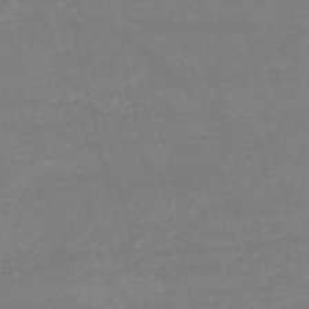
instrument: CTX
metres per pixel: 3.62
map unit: HNb
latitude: -53.8800
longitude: -37.5938
